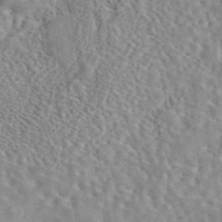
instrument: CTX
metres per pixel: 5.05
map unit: eAb
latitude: 44.4601
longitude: 112.6897
